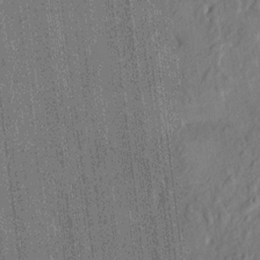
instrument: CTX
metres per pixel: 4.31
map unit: HNhu
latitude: 7.9150
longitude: -5.9906
